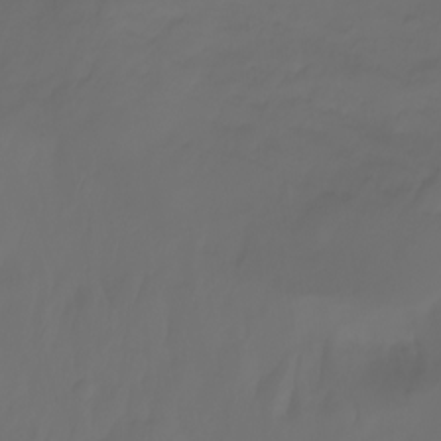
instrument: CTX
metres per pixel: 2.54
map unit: Nhu
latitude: -11.9556
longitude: -64.3467
